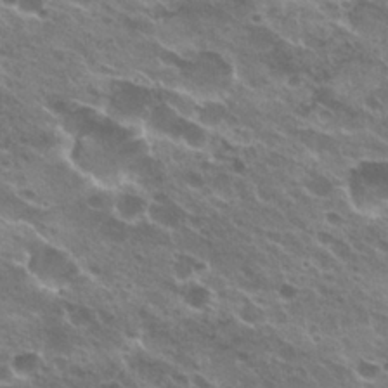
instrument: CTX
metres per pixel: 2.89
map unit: Hto
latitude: 24.4790
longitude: -38.9325
